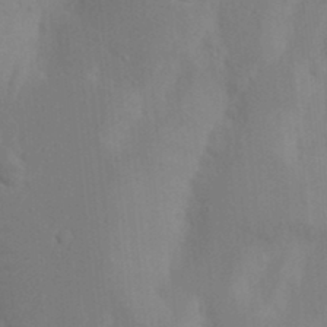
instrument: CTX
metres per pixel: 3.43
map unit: Nhu
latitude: 18.6679
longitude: -73.1026
